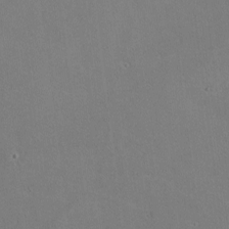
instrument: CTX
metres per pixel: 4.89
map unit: lHvf
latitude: -9.3698
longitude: -100.3467
